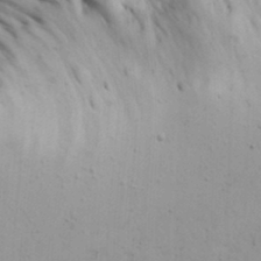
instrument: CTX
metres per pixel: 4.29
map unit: Aa
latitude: 18.2522
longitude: -125.9906
